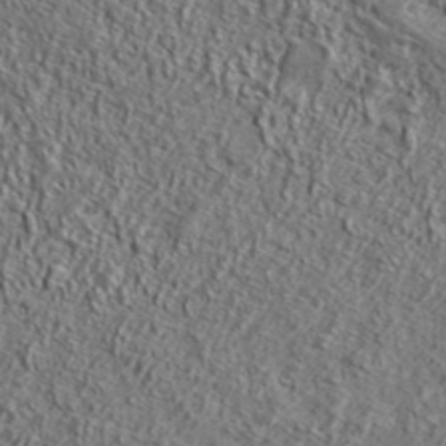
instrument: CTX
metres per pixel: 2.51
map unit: lHvf
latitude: 42.4790
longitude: -88.7436
